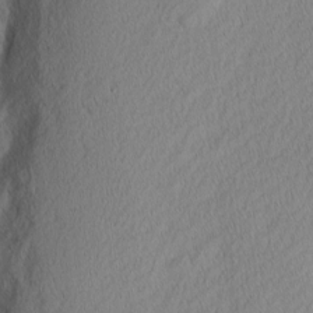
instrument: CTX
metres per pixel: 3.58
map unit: Nhu
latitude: 2.0633
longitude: -77.2159
